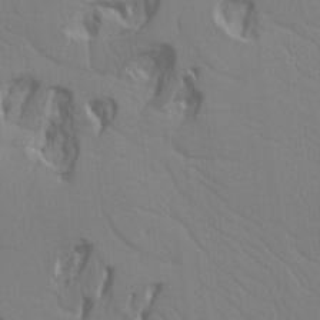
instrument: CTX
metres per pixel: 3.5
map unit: Aa
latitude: 17.7639
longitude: -143.5371
